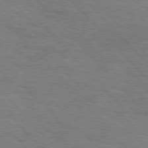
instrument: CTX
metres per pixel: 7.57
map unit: Hpe
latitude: 76.6868
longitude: -161.1970
